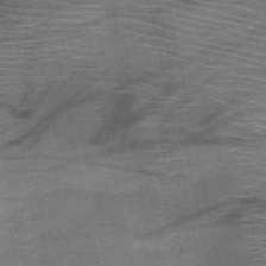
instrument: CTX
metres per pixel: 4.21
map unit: HNb
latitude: -51.0108
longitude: -42.2523
